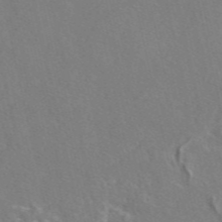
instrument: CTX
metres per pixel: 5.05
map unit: eAb
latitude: 47.2537
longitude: 112.5196
